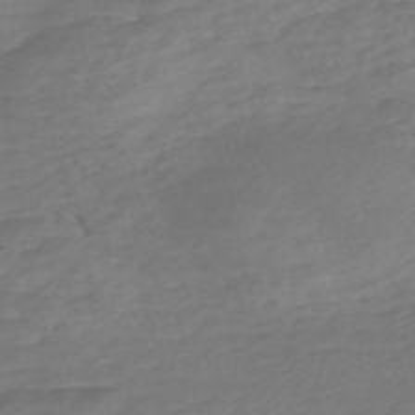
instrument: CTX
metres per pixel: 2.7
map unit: Nve
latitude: -58.1605
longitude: 57.5966
